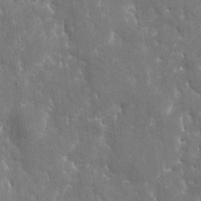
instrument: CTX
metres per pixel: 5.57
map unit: eHh
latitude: 5.8772
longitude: -69.7450
